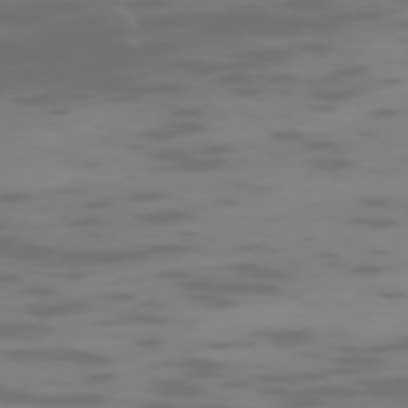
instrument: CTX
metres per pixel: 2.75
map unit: Hpe
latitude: -73.7855
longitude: 5.9178
